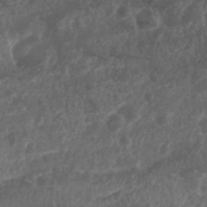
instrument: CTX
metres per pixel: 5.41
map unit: Nhu
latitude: 26.2523
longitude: -63.0459
